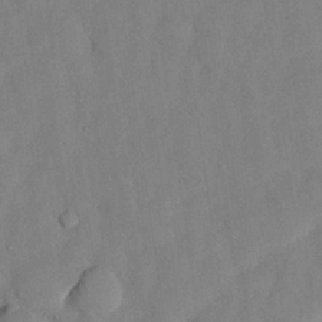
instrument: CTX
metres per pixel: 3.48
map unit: Nhu
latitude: 26.8002
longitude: -72.6869
